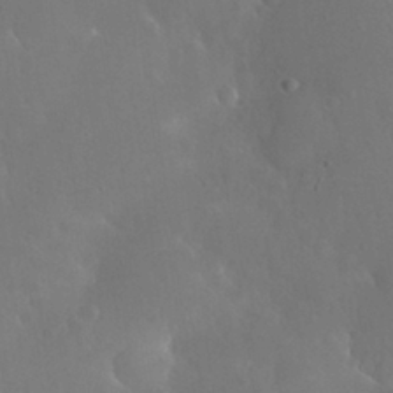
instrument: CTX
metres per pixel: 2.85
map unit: Nhu
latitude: 26.2145
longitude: -57.3481
